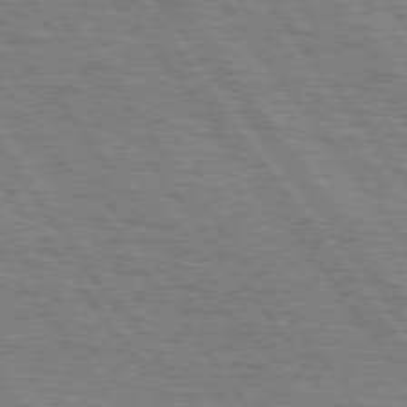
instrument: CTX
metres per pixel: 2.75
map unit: Hpe
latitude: 75.0836
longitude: -152.5735
